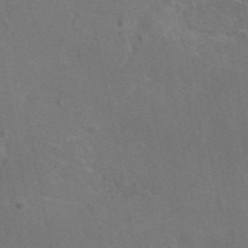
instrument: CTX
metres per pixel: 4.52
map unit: eAb
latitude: 46.3279
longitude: 116.1983
